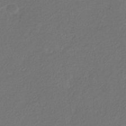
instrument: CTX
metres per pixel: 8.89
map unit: eHb
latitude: -30.6896
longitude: 68.5951
